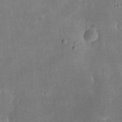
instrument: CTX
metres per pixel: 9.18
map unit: eHh
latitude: 19.4804
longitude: -70.0255
